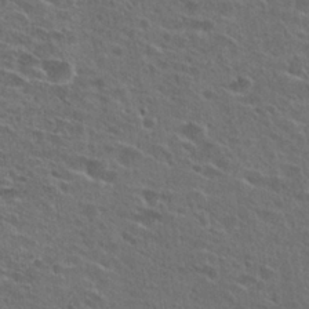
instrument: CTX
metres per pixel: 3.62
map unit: Hto
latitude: 26.5357
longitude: -45.4615
